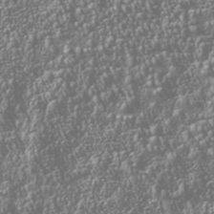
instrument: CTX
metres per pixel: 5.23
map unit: Nhu
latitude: -40.7841
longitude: -86.2711
